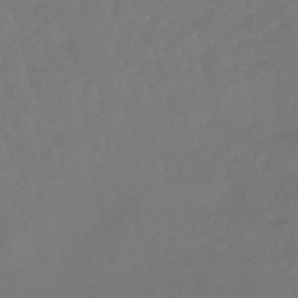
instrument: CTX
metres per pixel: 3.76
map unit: lHb
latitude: -50.3684
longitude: 80.8786
